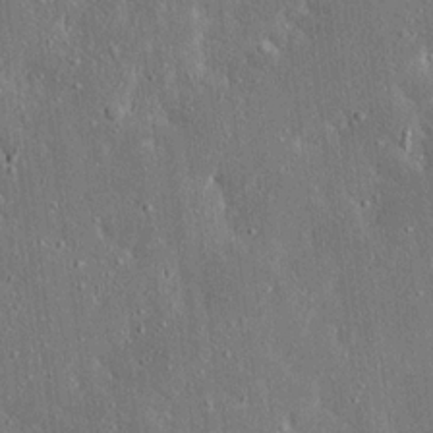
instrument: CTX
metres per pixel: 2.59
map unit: Ave
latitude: 17.6694
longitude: -139.9717
